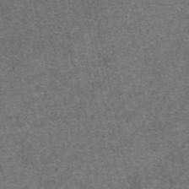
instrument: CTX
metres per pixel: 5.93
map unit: eAb
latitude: 47.9339
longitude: 105.0108
